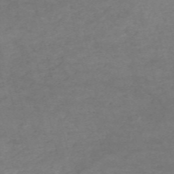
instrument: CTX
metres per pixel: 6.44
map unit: HNb
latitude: -54.8786
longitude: -44.7435
